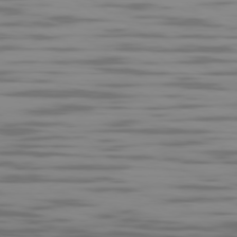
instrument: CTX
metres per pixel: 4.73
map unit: Ap
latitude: -79.4643
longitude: -103.9150
